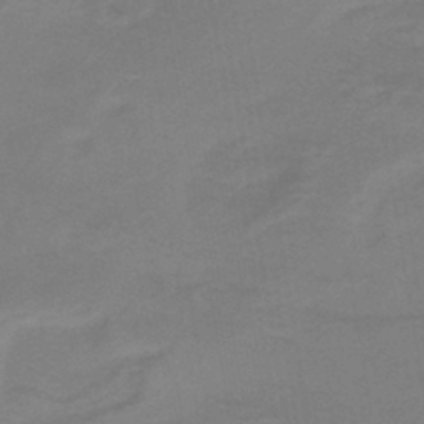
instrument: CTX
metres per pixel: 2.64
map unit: lHb
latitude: -41.9556
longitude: 64.0850
